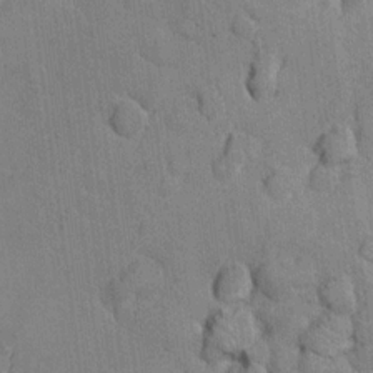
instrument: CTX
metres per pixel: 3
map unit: Nhu
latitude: 16.1578
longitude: -32.5168
